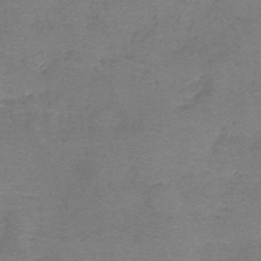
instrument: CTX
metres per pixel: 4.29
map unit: lHb
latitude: -42.1038
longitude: 78.9730
